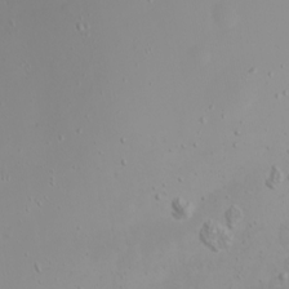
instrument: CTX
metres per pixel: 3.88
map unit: Htu
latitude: -4.2739
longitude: -88.6869
